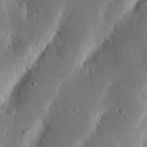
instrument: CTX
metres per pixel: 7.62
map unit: Nhu
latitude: 18.9702
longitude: -74.9325
